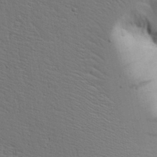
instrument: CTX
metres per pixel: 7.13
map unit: Aa
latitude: 18.1766
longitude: -126.0444
